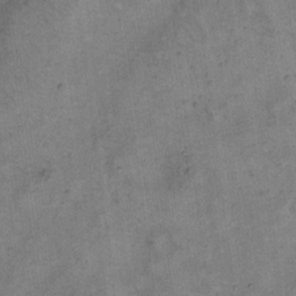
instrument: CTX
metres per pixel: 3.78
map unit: eHh
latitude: 20.7435
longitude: -60.9891
